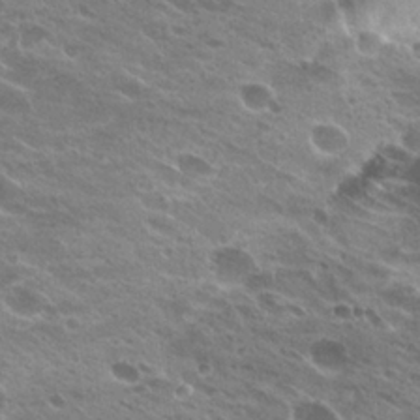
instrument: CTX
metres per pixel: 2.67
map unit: Hto
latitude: 24.7624
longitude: -38.7813
